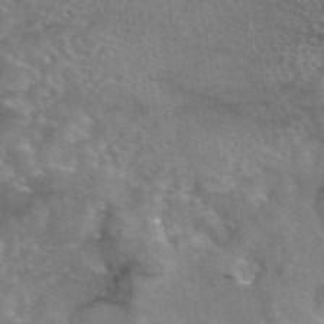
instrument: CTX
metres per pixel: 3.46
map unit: eAb
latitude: 44.9136
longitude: 109.3699
